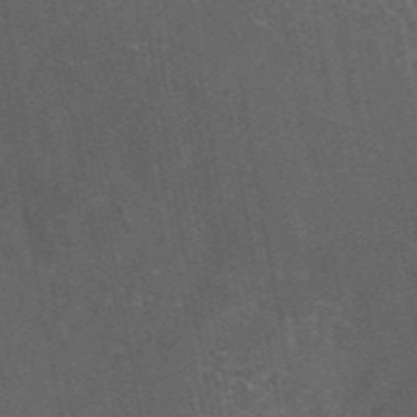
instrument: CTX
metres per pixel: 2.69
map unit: eAb
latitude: 45.3104
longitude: 116.0094
